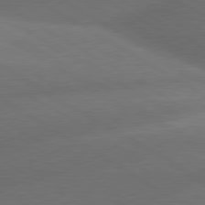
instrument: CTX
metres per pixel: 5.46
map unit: lApd
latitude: 79.9528
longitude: -155.4993
